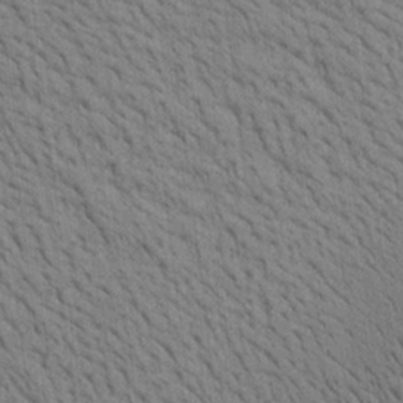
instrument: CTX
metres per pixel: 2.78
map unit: Aa
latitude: 22.3089
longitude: -138.9325
